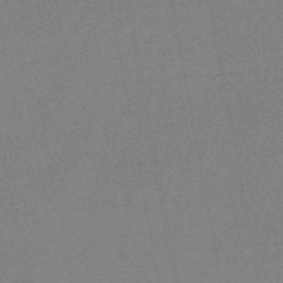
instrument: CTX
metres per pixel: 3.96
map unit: lHb
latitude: -46.3117
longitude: 57.9367
